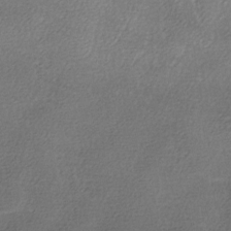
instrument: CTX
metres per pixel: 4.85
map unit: Ave
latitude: -7.1809
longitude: -122.9703
